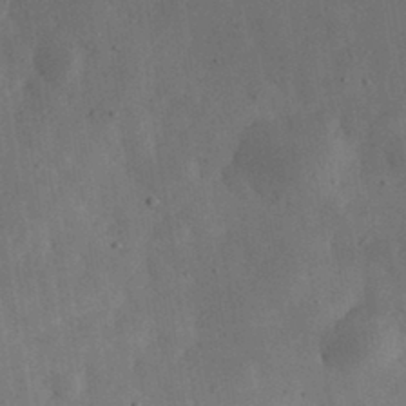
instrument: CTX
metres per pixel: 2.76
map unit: eHh
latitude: 32.8758
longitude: -76.1200
